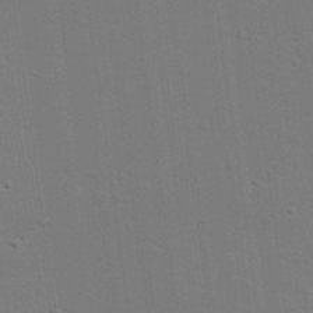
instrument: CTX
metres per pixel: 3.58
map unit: lAvf
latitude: 27.9339
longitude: -108.7624
